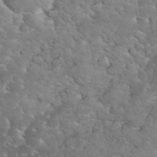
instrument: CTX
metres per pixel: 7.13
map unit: eHh
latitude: 34.9513
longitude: -65.3482
